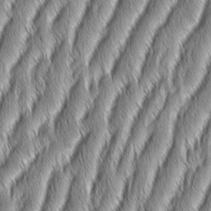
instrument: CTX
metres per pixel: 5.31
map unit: Aa
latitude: 7.4993
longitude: -131.2915
